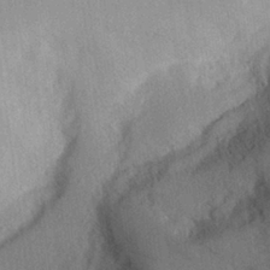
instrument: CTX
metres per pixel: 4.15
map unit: Aa
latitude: 28.7057
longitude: -145.4237
